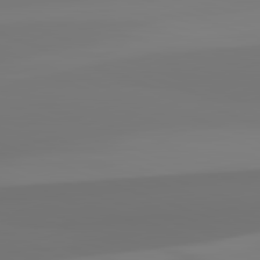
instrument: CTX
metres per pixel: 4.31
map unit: lApd
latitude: 82.4790
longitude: 154.1606
